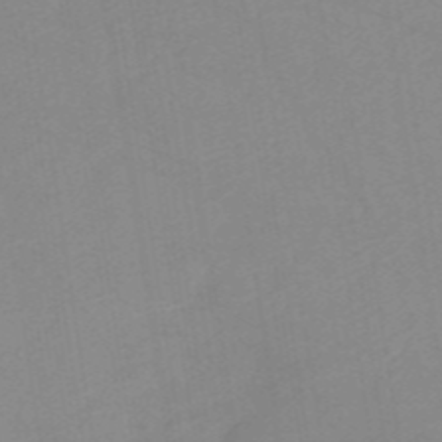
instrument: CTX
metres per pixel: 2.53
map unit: HNb
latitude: -54.1228
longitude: -48.8191
